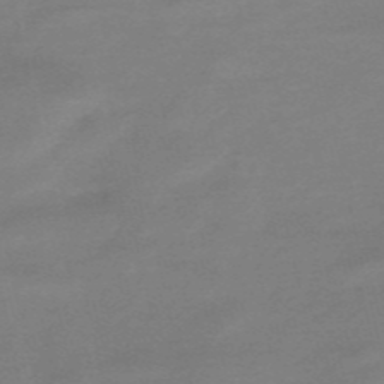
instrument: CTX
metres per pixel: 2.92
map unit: HNb
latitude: -55.6722
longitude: -40.7813
